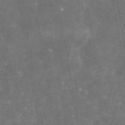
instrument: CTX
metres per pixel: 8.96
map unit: eAb
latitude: 45.7072
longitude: 119.8800
